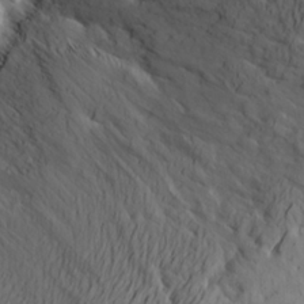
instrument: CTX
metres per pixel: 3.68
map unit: Aa
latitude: 24.4223
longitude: -146.5546
